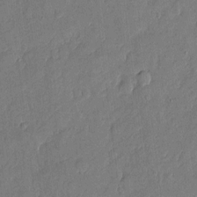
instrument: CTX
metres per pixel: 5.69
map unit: eHh
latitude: 4.4790
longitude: -73.0459
